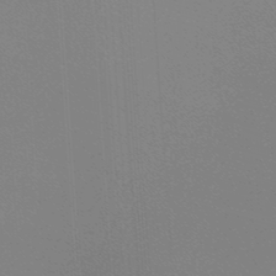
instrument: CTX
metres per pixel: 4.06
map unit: lHb
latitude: -48.1606
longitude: 64.2740
